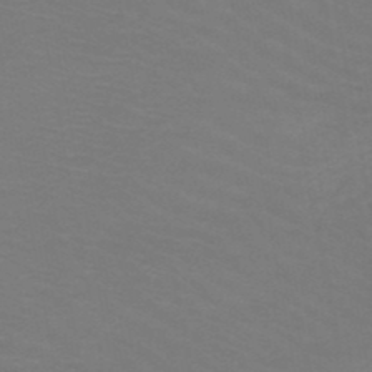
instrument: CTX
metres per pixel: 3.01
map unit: HNb
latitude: -48.7841
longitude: -46.3657
